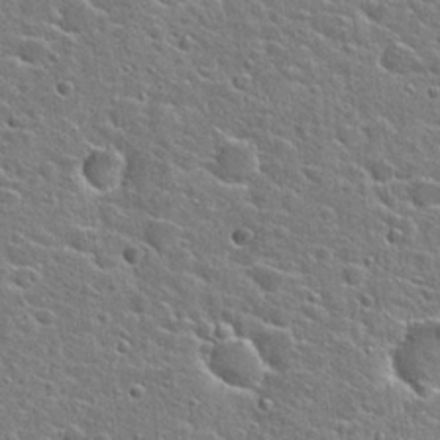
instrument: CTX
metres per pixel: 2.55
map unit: Hto
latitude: 24.6301
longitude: -44.5357
